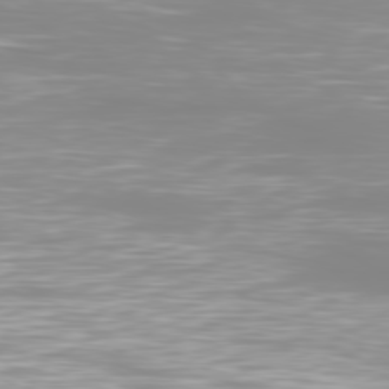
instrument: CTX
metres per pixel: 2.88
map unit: Ap
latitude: -80.1795
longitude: -58.6680
